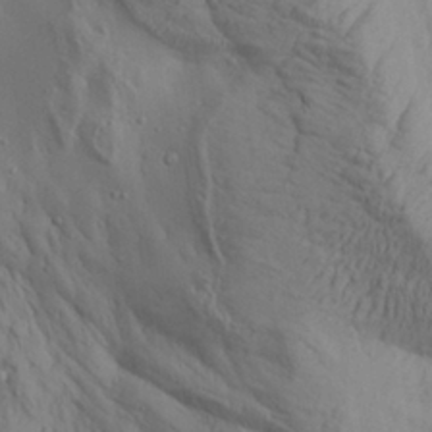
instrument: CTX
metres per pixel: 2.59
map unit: Aa
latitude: 28.0822
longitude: -132.2334
